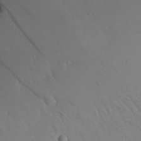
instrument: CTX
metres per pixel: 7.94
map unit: Aa
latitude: 25.6504
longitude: -144.3278
